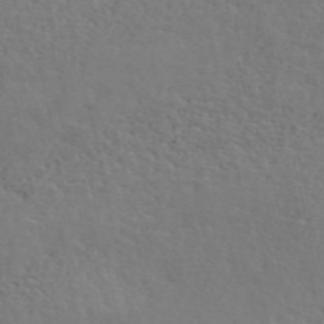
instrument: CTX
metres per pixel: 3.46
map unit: ANa
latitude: 50.5923
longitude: -81.2915
